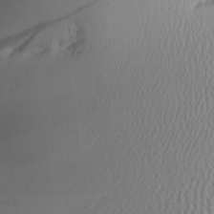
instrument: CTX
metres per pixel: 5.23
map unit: Aa
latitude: 25.8394
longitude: -132.9703
